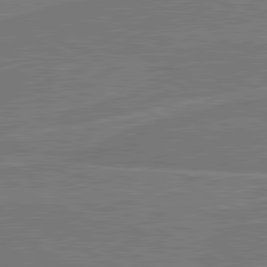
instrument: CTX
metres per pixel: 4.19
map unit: lApd
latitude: 81.0647
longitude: 168.3684
